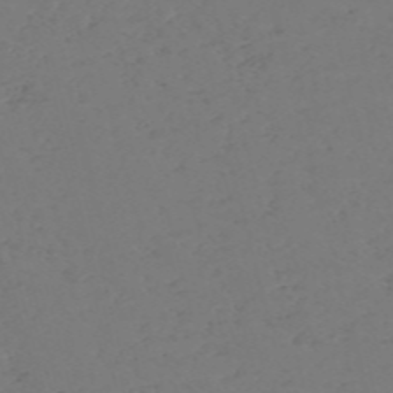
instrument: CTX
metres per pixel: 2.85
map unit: Nve
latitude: -57.4265
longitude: 53.2753
